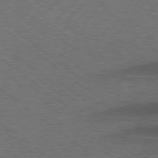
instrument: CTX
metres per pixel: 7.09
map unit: lApd
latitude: 77.5371
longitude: -58.6113
